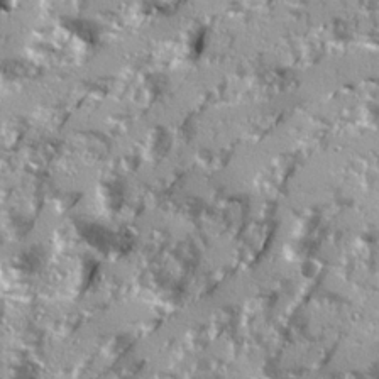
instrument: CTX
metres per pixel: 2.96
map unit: Ave
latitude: 21.4805
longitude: -131.1026
